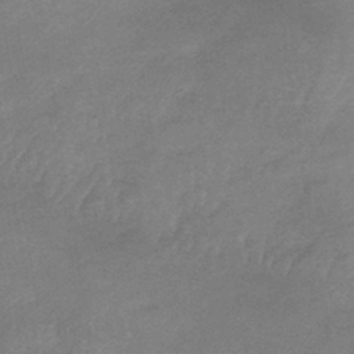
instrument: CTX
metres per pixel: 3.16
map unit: lHb
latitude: -40.3306
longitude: 67.0486
